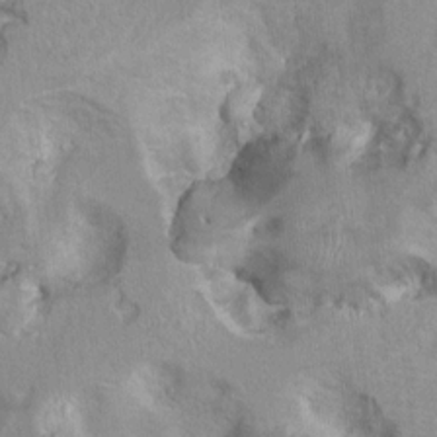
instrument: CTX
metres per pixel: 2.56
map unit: Hto
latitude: 8.8569
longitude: -31.7639
